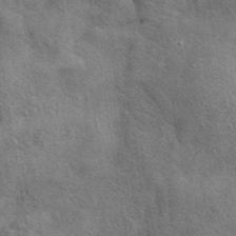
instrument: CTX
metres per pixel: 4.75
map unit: eAb
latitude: 41.5749
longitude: 103.5588
